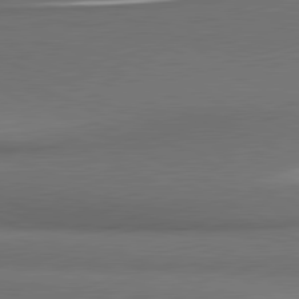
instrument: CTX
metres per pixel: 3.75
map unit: lApd
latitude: 81.2915
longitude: 174.9541
